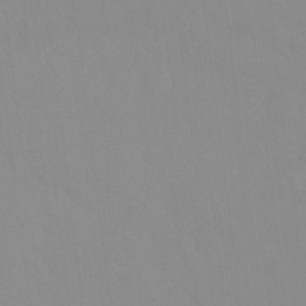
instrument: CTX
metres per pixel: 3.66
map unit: Ht
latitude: -13.2376
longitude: -58.3845
